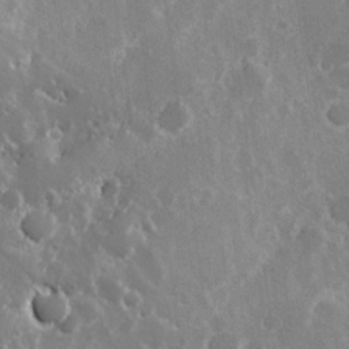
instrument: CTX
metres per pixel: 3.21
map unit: Hve
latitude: 24.3845
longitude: 146.2361
